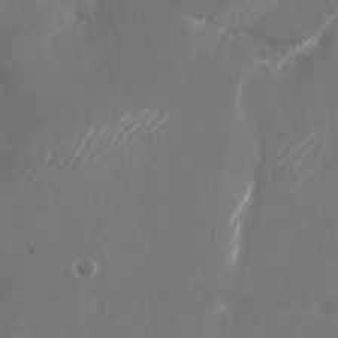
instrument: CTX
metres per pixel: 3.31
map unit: Nhu
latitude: -23.5021
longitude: -72.3090
